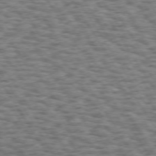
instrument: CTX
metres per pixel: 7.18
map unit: Hpe
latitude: 73.0459
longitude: -130.6113
